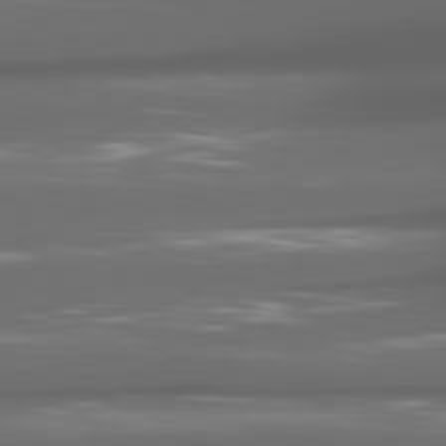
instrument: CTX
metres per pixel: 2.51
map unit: lApd
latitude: 80.6679
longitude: -141.2537
